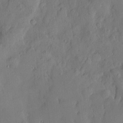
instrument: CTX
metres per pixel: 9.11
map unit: Htu
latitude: -9.2376
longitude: 176.4629
